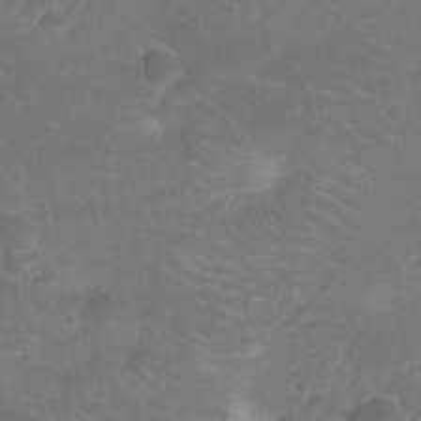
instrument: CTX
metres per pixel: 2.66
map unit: Nhu
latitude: -15.0865
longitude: -25.5182
